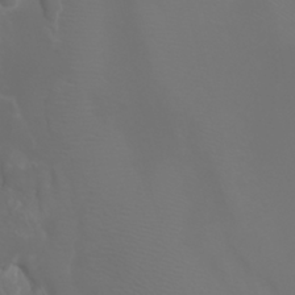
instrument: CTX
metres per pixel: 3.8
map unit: Htu
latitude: -6.3873
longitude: -70.8569
